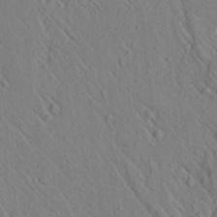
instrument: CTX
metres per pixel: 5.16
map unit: lAvf
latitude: 6.6868
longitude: 160.0661
